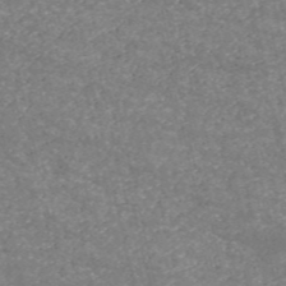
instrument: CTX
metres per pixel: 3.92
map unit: HNb
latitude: -54.1984
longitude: -38.4034
